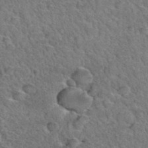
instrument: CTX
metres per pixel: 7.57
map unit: Hto
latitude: 34.9891
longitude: -46.5168
